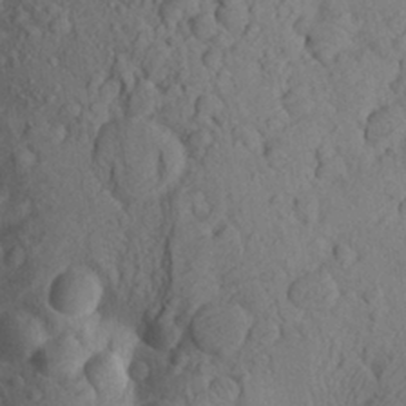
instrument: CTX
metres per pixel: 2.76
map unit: Aa
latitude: 24.5356
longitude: -148.4790
